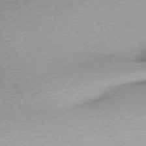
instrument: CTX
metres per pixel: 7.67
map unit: Ap
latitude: -74.4818
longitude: -83.4426
